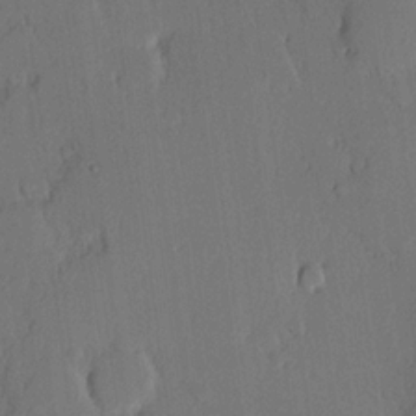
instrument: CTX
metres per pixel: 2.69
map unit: lHvf
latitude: 20.0444
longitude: 146.4251
